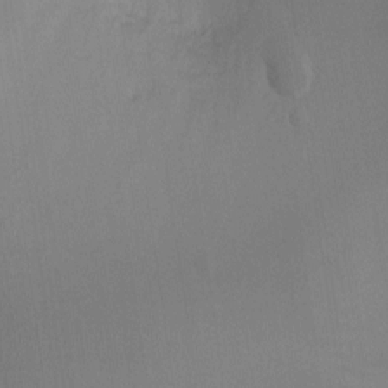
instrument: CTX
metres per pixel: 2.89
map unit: Ht
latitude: -5.0297
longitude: -25.4804
